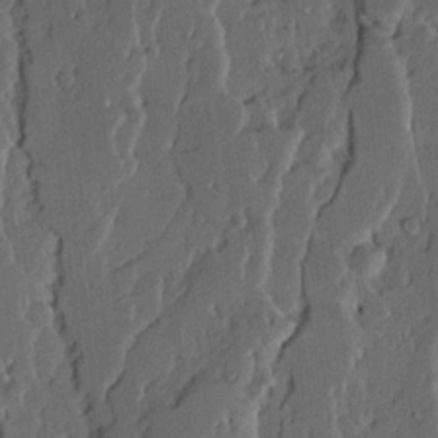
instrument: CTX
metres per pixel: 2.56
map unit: Ave
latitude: 14.9703
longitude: -137.1781
